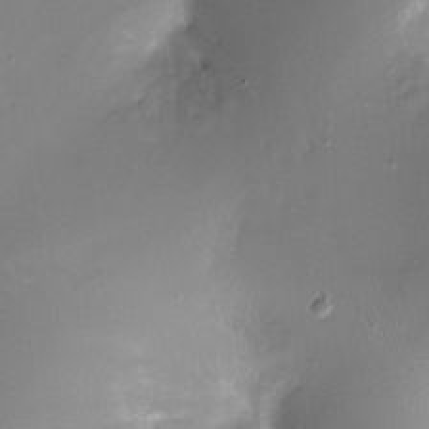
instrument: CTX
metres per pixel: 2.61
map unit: Ht
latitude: -12.5007
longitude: -45.3104
